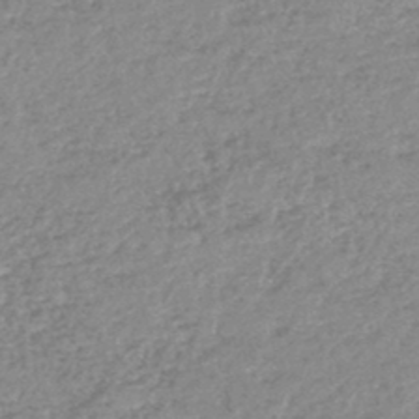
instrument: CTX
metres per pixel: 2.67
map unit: lHb
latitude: -44.9731
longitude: 71.6722
